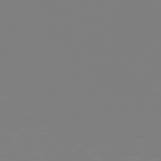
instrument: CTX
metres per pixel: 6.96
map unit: Hpe
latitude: 77.8205
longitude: -136.5924
